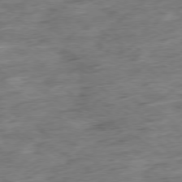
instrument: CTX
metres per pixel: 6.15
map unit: Ap
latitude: -79.0864
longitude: -67.7638
